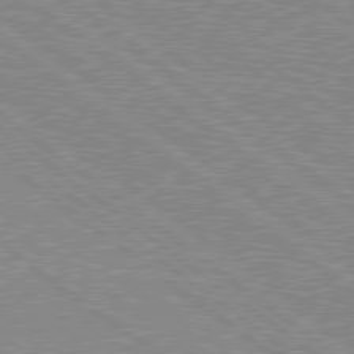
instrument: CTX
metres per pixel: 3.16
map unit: Hpe
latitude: 78.6491
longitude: -145.0269
